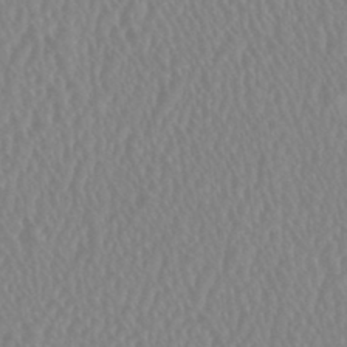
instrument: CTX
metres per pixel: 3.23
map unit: HNhu
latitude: 0.9324
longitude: -0.0255
